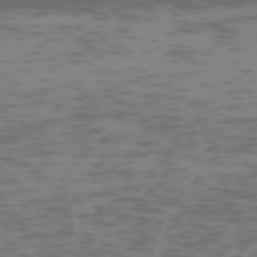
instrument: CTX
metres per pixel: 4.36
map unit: Hpe
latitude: -73.4832
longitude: 6.3684
